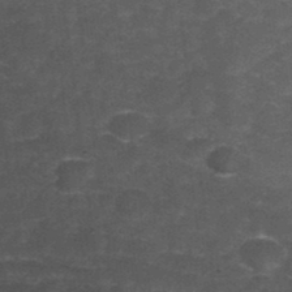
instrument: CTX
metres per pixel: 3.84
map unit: Hto
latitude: 35.2726
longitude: -53.0836
